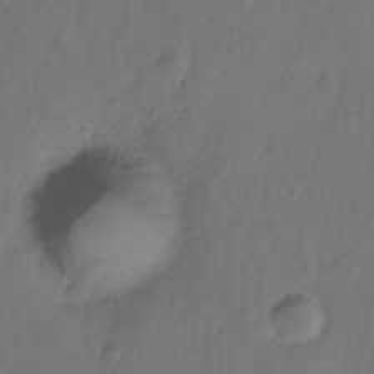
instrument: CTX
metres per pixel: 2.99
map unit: Hto
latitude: -12.1606
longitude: -39.6694
